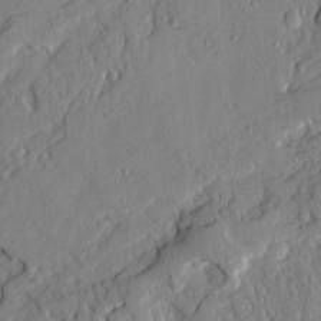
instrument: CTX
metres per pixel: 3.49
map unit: Ave
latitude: 21.6316
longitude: -129.9339
